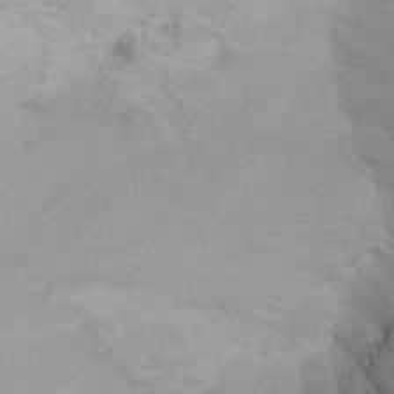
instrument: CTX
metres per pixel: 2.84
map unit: Nhu
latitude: -6.2928
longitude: -68.2522
